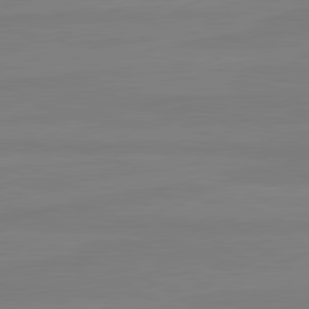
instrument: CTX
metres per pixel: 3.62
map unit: lApd
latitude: 81.5182
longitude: -178.6869
